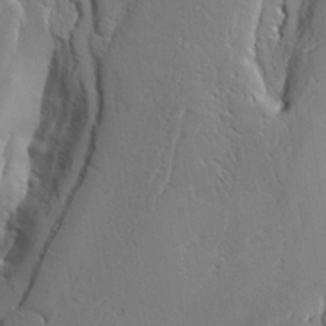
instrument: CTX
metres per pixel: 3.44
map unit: Aa
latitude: 25.1970
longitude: -129.6505
